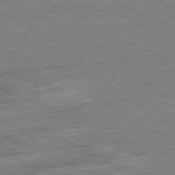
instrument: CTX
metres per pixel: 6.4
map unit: Ap
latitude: -81.2943
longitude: -86.5168
